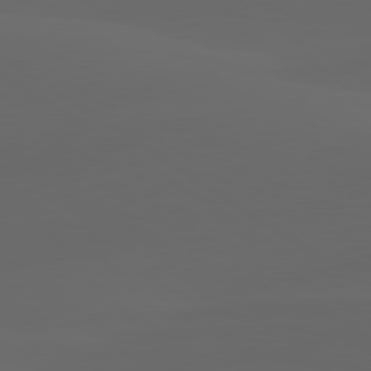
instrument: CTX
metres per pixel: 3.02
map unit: lApd
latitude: 80.0822
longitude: -94.5357
